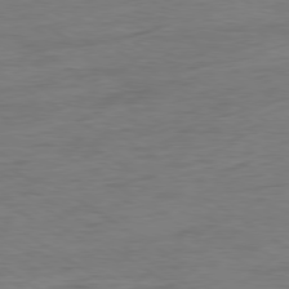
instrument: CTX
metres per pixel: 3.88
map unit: Ap
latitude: -80.3495
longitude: -79.2726
